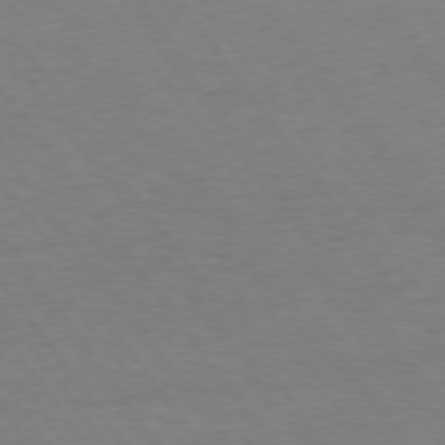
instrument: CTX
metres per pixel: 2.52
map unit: Hpe
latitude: 74.5357
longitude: -141.2348
